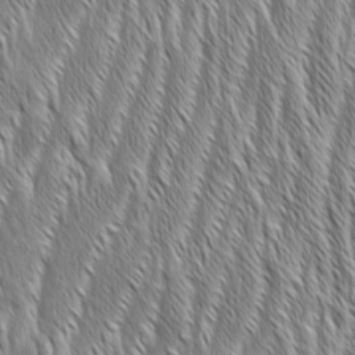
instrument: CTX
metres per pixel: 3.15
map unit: Aa
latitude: 7.9339
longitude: -130.1389
